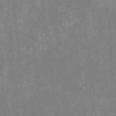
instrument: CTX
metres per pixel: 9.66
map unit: Htu
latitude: 3.0080
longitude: 148.4629
